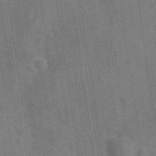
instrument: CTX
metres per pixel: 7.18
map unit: Hve
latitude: -28.9164
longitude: 92.0850
